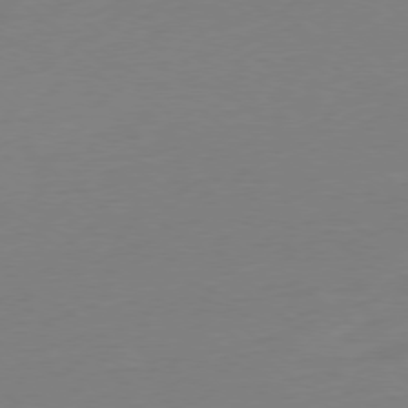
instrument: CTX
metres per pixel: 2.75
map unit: Ap
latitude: -78.5951
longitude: -99.0647
